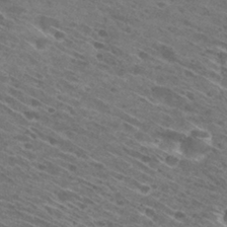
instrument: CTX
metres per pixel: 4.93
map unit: Hto
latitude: 30.5168
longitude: -45.6316
